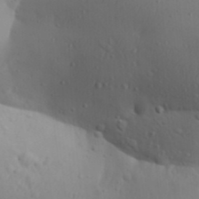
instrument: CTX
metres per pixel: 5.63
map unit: Aa
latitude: 30.0444
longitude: -146.1956
